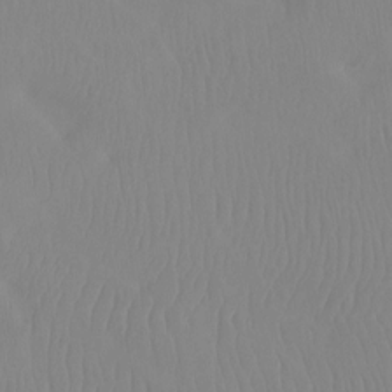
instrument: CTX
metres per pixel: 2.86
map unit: Htu
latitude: -15.3321
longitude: -47.1026
